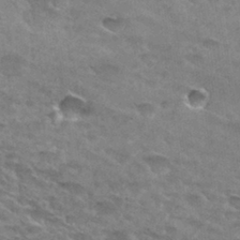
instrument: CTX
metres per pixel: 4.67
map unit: Hto
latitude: 30.0633
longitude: -46.3090
